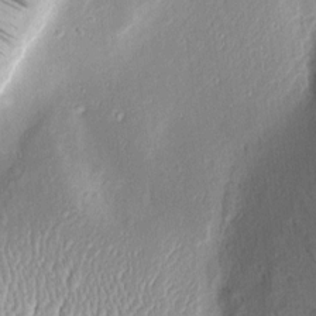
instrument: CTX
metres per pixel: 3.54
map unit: Aa
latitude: 8.8758
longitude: -133.4049
